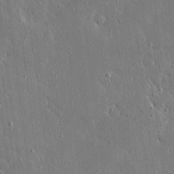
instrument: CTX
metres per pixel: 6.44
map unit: Ave
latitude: 16.9892
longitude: -139.9339
